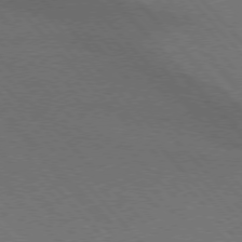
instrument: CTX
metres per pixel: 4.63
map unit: lApd
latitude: 75.1592
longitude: -81.7261
